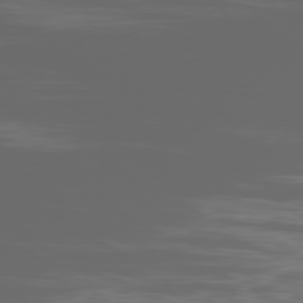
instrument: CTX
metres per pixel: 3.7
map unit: Ap
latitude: -80.0850
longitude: -93.6505
